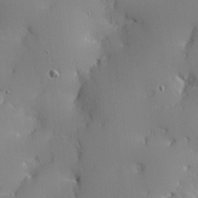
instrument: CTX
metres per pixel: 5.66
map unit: Ave
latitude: 12.2523
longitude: -101.4238
